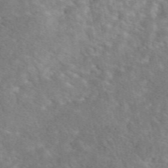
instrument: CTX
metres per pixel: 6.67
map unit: eAb
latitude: 48.7624
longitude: 117.9745
